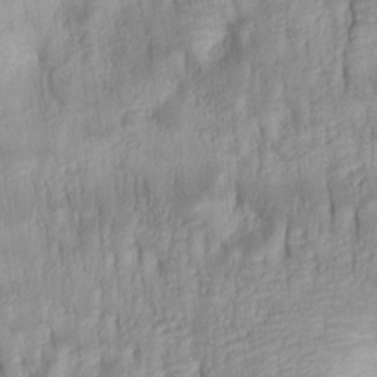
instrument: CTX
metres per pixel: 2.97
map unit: lAa
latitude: 6.4412
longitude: -115.0269
